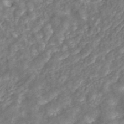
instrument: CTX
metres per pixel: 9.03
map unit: ANa
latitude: 43.7828
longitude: 24.4440
